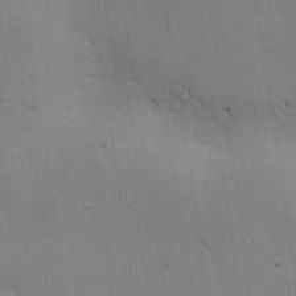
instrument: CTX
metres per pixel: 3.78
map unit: lAa
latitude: 11.4049
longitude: -108.3278
